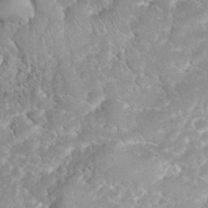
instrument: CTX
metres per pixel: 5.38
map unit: eHh
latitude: 35.0647
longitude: -64.3467
